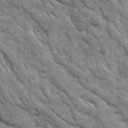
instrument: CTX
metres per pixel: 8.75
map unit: Ave
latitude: 16.7246
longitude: -131.6694
